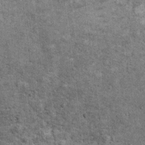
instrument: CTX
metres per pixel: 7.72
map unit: Ht
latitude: 9.8205
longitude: -38.3845
